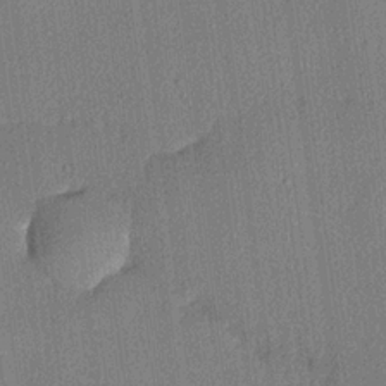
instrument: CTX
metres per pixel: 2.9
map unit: lHvf
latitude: 20.5546
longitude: 141.2376
